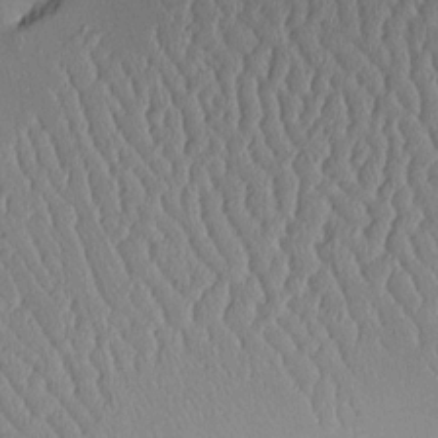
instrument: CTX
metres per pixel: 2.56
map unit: Aa
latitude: 12.1389
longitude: -127.1214
